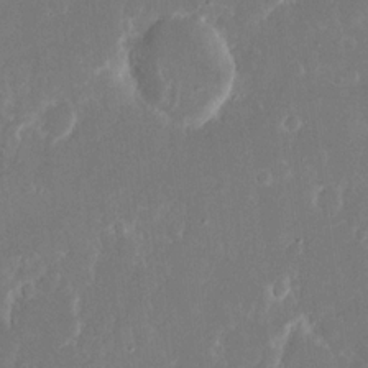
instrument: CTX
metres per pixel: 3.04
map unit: eHh
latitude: 16.2900
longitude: -72.7247
